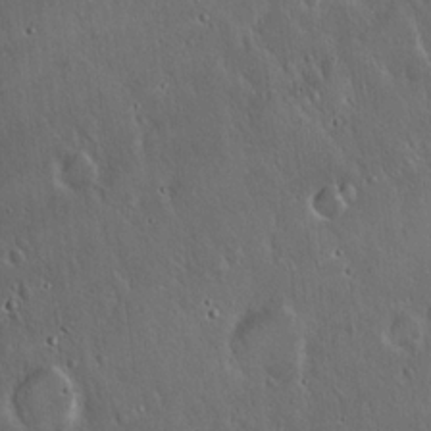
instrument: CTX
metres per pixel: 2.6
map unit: Hto
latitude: 17.3482
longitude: -57.3292
